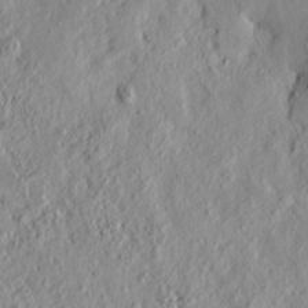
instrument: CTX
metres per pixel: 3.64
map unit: HNhu
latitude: 11.6127
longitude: 23.5399
